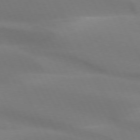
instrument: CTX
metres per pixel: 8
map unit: lApd
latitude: 73.3482
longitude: -48.7624
